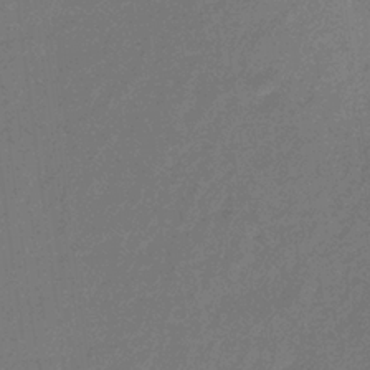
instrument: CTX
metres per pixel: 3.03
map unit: lHb
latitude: -34.5385
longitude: 69.3320
